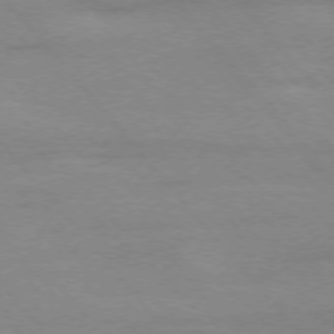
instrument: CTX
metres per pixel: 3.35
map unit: Ap
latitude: -76.1984
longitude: -81.6316
